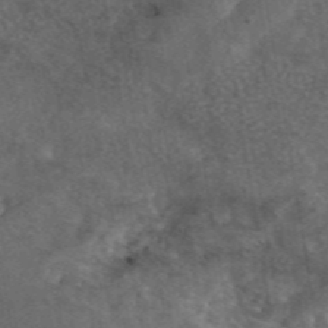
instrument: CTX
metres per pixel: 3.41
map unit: eAb
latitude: 45.4048
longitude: 116.3117
